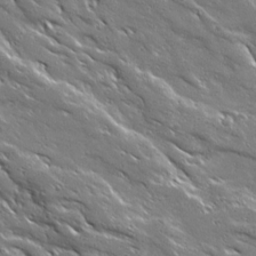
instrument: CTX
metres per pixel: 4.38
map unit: Ave
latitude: 18.9513
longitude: -136.8380
